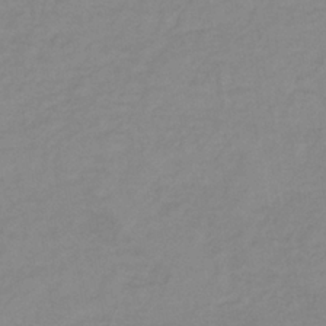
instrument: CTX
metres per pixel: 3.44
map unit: lHb
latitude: -37.0864
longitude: 70.7463
